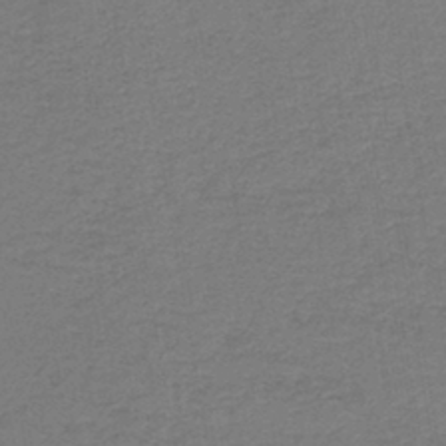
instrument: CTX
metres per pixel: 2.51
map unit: HNb
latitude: -43.0864
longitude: 49.8234
